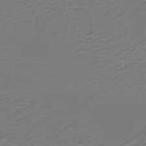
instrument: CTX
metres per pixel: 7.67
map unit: lHb
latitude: -41.3887
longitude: 52.3117
